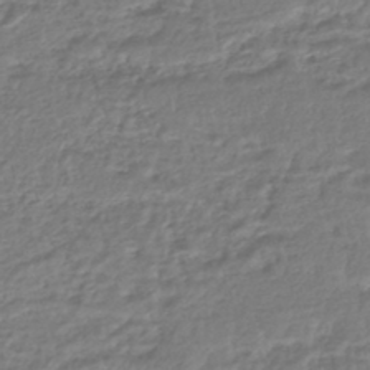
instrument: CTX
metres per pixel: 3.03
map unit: HNhu
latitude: -46.2550
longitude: 103.2943
